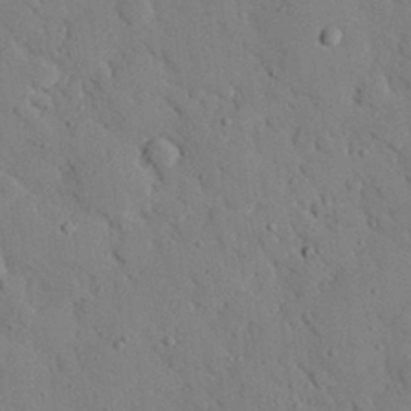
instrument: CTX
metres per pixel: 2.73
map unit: eHh
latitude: 26.6491
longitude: -79.3104
